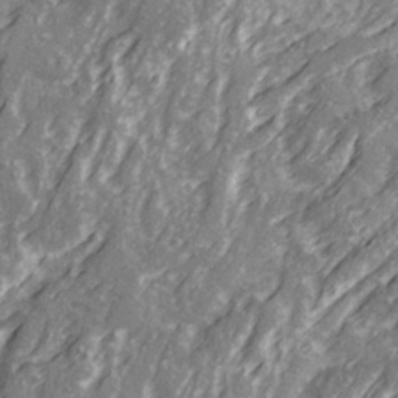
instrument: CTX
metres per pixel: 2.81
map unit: Ave
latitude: 22.2333
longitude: -132.5546
